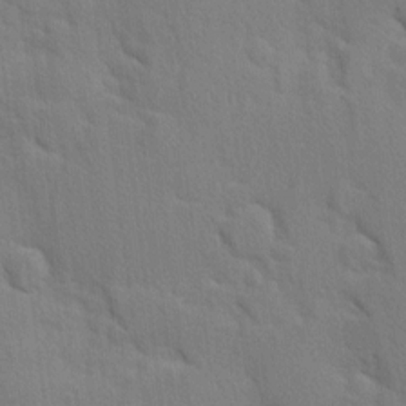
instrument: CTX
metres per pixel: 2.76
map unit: Ave
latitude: 9.9150
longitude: -102.7435
